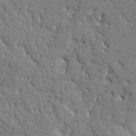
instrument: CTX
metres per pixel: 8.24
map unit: Ht
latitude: 9.4427
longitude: -77.2348
